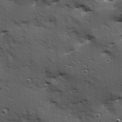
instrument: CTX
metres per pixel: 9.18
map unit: Hve
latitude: 24.3845
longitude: -96.3278
